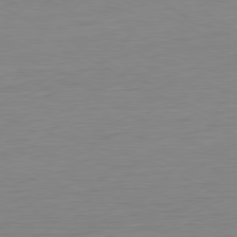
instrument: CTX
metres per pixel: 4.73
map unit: Ap
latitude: -80.6897
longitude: -78.2901
